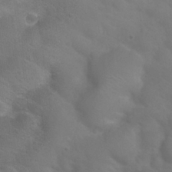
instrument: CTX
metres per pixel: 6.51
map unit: Nhu
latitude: 26.9136
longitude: -55.5371
